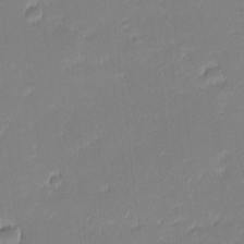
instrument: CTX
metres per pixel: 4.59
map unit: eHh
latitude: -1.4455
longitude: -83.4426
